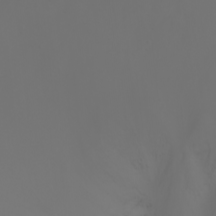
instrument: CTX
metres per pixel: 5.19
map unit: Htu
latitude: -7.2943
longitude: -71.6505
